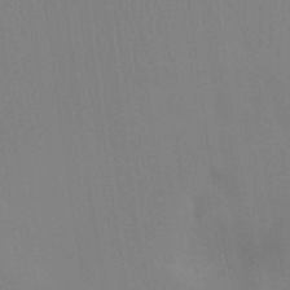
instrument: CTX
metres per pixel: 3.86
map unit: Ht
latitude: -8.0472
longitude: -31.4616
